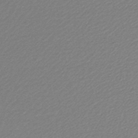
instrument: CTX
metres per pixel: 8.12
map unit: lHb
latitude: -45.2943
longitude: 73.7666
